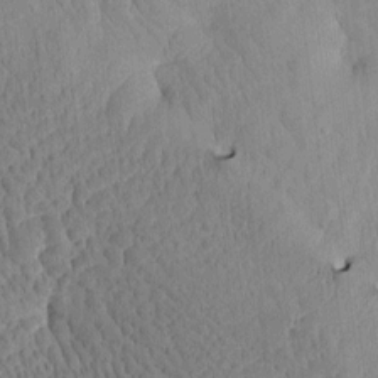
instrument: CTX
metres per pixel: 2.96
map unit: Htu
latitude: -4.4440
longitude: 172.5385
